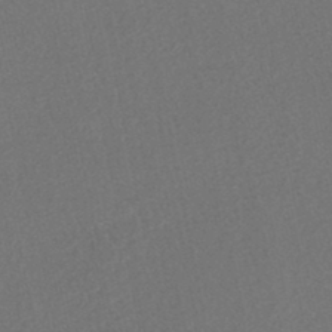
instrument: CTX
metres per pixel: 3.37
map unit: HNhu
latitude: -47.9556
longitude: 103.2187
